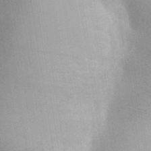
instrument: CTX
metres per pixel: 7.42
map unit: Aa
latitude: 28.8758
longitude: -146.6113
